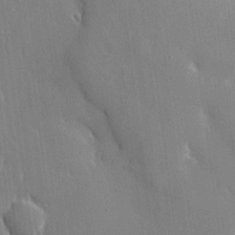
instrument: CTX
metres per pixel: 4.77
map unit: HNhu
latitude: 15.1404
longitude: 11.6155
